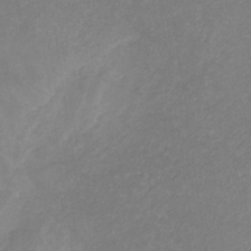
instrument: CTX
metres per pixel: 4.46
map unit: eHb
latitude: -31.5777
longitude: 68.3117
